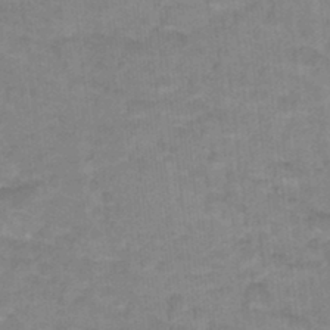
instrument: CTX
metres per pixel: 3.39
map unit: Hto
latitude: 17.6694
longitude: -34.9702
